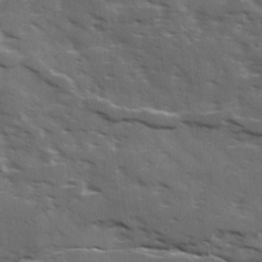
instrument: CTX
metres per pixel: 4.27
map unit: Ave
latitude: 18.2333
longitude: -130.7814
